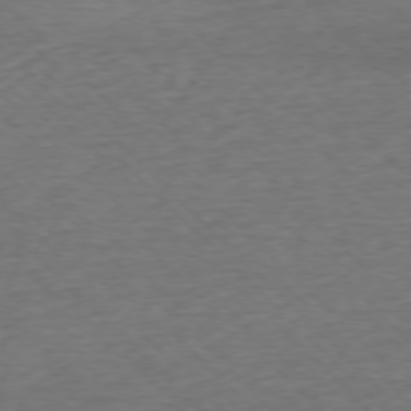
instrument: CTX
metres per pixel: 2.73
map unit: Ap
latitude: -76.6896
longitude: -94.2523
